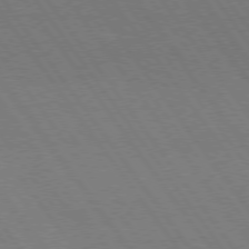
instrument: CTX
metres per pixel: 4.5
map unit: Hpe
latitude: 74.8380
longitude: -137.3860
